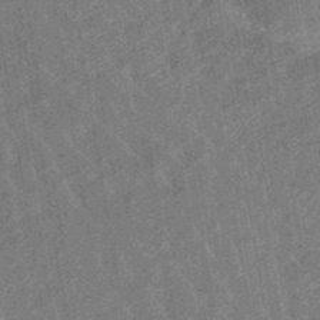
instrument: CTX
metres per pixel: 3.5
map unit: eHb
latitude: -48.2740
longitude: 85.5399
